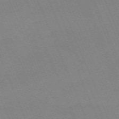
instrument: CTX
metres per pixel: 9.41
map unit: Nhu
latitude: -66.8219
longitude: 38.4440
